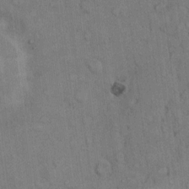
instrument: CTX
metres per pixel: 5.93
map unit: Hto
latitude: 10.3467
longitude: -60.9702
